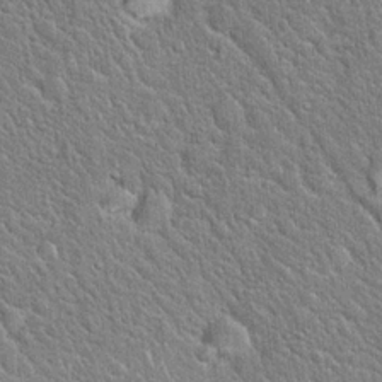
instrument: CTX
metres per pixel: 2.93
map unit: Hto
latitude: 20.2334
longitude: -51.2537
